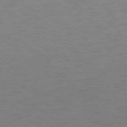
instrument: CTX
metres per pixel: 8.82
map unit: Ap
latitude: -78.4629
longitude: -68.7624
